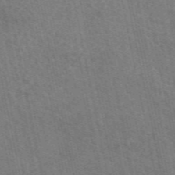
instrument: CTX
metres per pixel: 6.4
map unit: eAb
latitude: 51.1970
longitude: 112.0850
